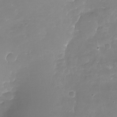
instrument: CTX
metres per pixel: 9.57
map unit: Nhu
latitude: -17.8234
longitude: -58.0822
